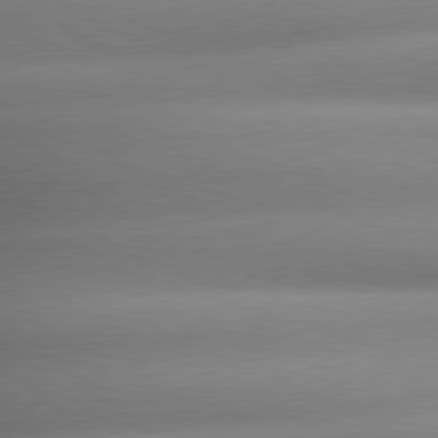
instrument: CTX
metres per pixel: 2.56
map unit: lApd
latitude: 79.5749
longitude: -163.4049
